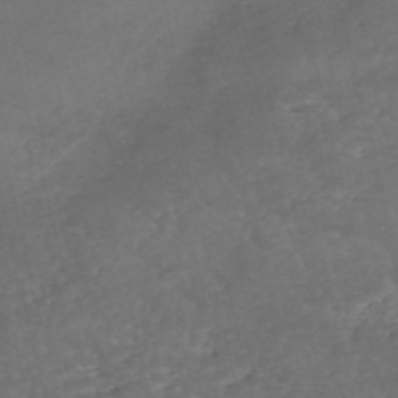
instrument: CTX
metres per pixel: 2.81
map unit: eHh
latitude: -54.9353
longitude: -90.2145
